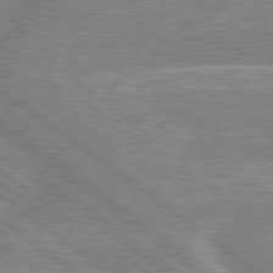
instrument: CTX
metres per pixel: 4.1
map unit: lApd
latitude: 79.4994
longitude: -156.3467
